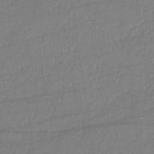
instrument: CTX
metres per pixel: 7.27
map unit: HNb
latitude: -33.8801
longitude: 63.9367
